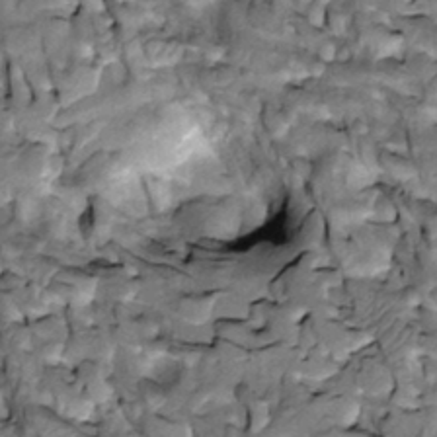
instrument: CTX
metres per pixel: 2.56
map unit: Htu
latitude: -3.7477
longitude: 150.2739
